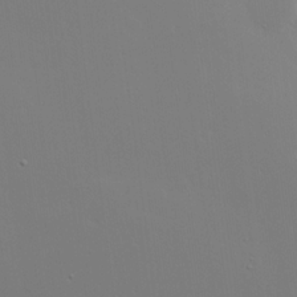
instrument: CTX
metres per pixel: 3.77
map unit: Hve
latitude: 17.5371
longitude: 150.1984
